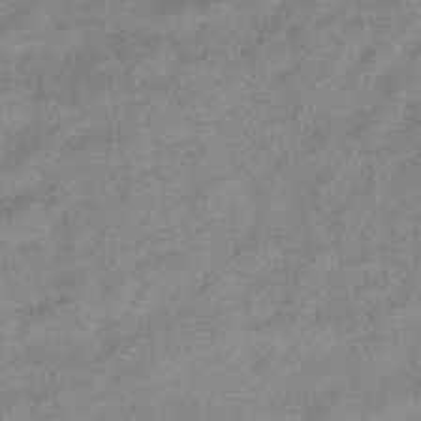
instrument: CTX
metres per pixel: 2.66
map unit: eHb
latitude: -40.8975
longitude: 81.9178
